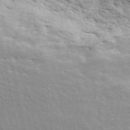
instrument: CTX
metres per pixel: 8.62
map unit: ANa
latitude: 50.1011
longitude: -82.4601
